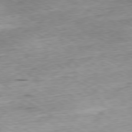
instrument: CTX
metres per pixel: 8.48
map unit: Hpe
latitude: -80.4062
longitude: 21.1998
